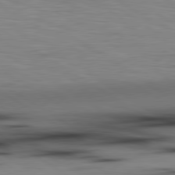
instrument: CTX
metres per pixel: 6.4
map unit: lApd
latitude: 80.0444
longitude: 160.8786
